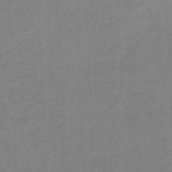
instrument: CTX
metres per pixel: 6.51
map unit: HNhu
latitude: -47.4643
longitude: 89.5021
